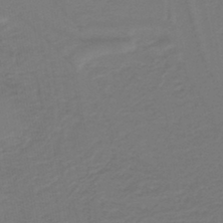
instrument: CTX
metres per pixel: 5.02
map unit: lHb
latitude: -43.0297
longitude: 52.9352
